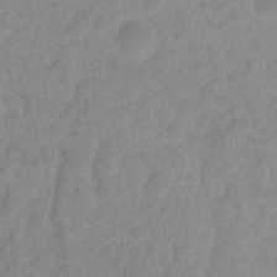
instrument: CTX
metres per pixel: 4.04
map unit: Nhu
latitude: 4.1200
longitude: -16.8758
